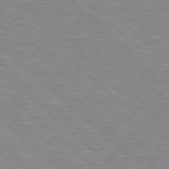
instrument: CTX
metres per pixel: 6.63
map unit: Hpe
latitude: 77.7071
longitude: -152.6113
